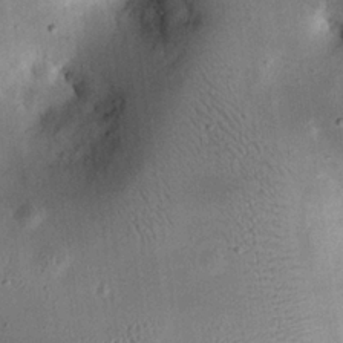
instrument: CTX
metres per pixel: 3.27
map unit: eHh
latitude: 24.1577
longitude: -71.2348
